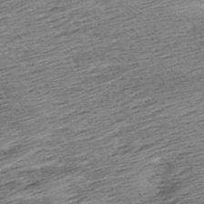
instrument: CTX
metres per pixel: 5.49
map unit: Aa
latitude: 7.8772
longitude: -140.0633
